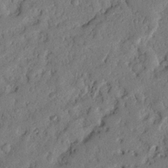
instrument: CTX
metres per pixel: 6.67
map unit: Nhu
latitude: 19.7827
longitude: -77.7071
